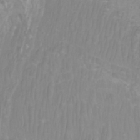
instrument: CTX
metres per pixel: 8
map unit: Htu
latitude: -9.4832
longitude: -75.4049
